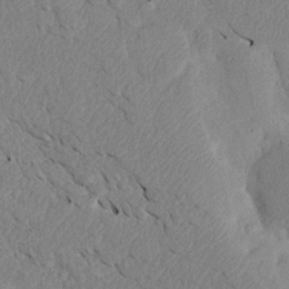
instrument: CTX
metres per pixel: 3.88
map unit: Htu
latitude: 3.4804
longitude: 153.1620
